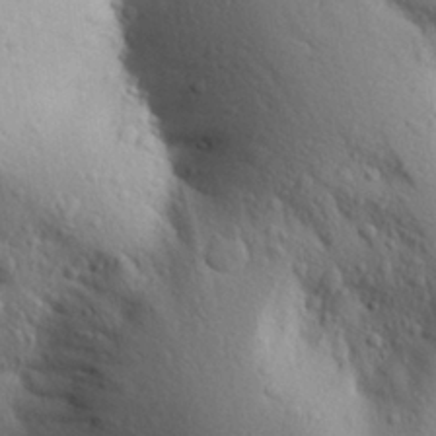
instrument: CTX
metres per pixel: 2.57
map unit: Aa
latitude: 27.4238
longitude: -148.7246
